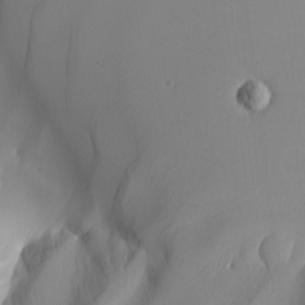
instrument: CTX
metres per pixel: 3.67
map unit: Nhu
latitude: -7.7666
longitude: -95.1403
